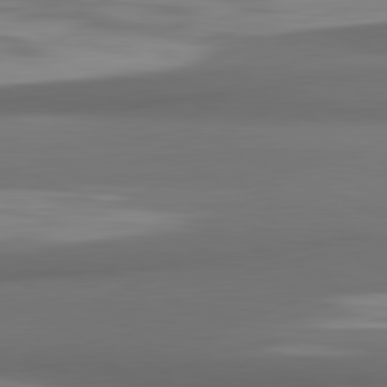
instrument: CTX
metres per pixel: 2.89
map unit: lApd
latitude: 81.7827
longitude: 172.8030
